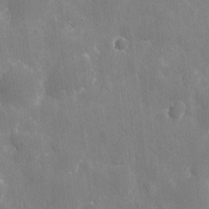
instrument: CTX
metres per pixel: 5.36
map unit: eHh
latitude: 9.6505
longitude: -70.3467
